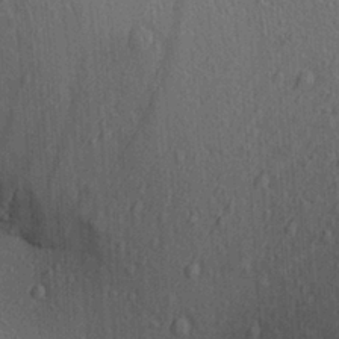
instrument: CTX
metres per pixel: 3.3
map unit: Aa
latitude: 22.6301
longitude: -138.9136
